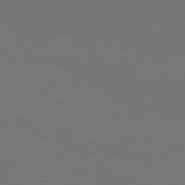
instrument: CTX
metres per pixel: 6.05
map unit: Hpe
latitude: 75.8583
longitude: -129.5560
